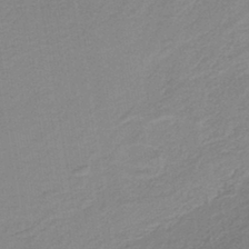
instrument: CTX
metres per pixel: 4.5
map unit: HNb
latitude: -41.1431
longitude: 51.3132
